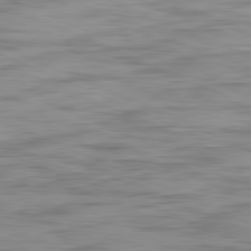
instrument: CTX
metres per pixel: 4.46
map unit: Ap
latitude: -82.3495
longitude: -76.6301
